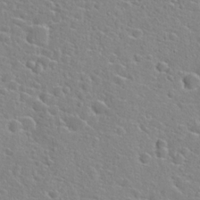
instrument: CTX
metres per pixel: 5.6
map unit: Hto
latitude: 24.1577
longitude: -46.5168
